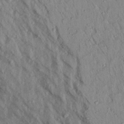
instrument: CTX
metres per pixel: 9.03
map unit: Aa
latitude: 19.2537
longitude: -147.4994
